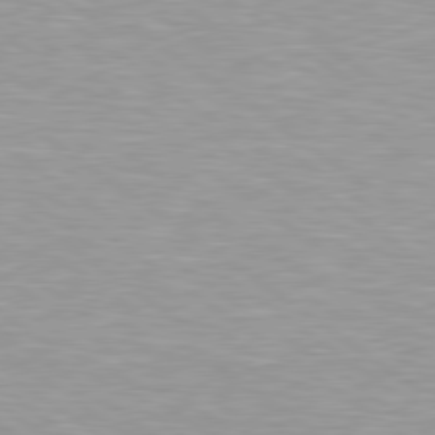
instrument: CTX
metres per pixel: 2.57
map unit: Hpe
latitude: 79.2348
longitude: -153.6127
